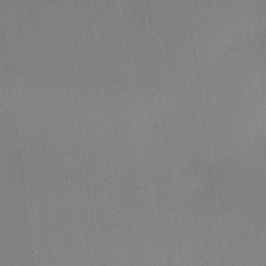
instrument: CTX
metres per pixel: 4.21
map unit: HNhu
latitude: 7.4426
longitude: 10.3495
